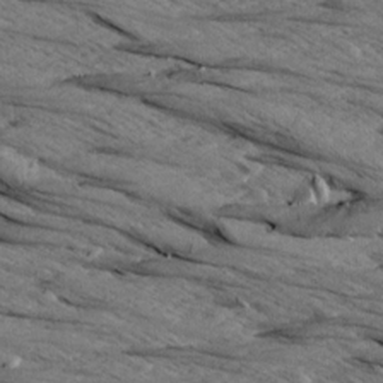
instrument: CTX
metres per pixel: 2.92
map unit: Aa
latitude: 8.6869
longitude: -138.9136
